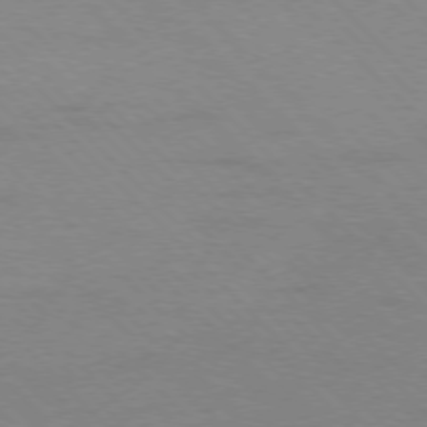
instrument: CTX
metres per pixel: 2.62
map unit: Ap
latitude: -77.6533
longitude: -87.8961
